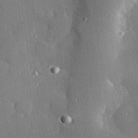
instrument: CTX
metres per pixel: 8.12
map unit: Hve
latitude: 26.8569
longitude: -90.3467
